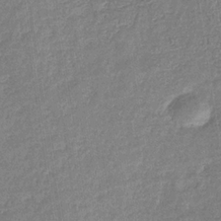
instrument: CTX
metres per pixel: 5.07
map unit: eHb
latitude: -32.1039
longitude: 74.5763
